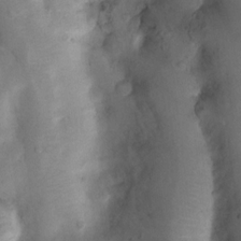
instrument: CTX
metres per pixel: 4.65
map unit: Nhu
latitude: 8.2334
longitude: -22.6490
